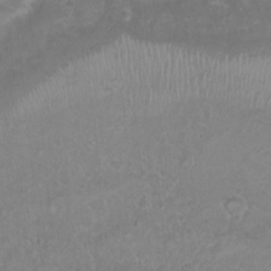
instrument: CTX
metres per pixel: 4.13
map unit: Nhu
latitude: 6.6490
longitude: -19.0080
